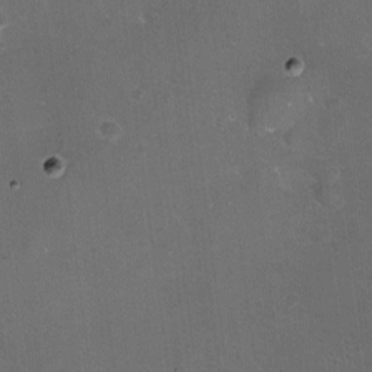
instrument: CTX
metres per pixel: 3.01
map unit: eHh
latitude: -11.5399
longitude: -61.7827
